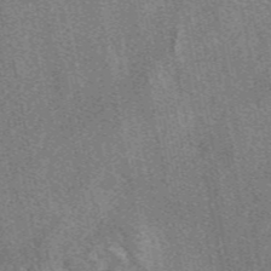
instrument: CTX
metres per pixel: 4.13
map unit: eAb
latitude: 48.5735
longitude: 109.9745
